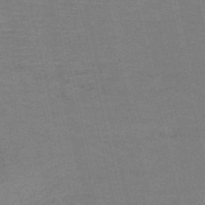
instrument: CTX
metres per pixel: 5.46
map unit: HNb
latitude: -53.8422
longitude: -45.7827
